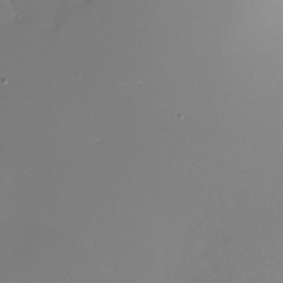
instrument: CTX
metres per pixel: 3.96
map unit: Nhu
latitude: -28.1984
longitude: -80.1767
